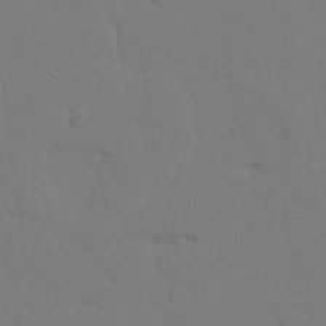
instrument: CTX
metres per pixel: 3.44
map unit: Nhu
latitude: 22.6679
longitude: -73.6505
